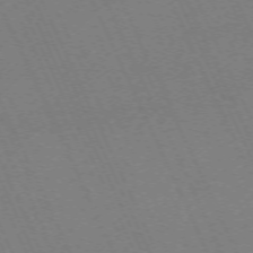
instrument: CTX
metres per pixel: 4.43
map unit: Hpe
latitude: -71.2754
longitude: 12.4629
